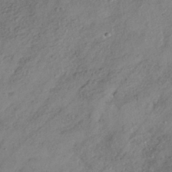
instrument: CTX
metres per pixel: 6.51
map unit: HNhu
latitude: -40.9542
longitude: 107.2754
